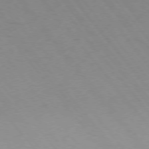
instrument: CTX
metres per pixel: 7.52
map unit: Ap
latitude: -76.8786
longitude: -64.4412
